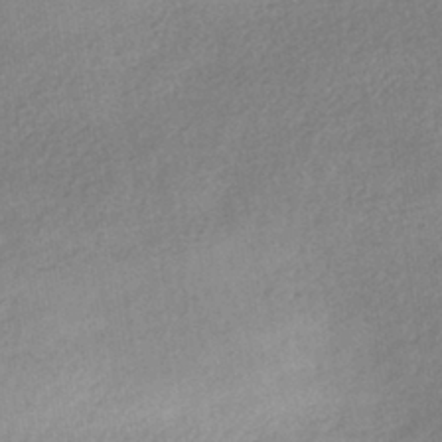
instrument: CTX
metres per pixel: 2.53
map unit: HNhu
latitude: -40.8030
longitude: 95.8989
